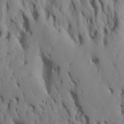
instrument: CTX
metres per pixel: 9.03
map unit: Htu
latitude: -7.4454
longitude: 144.8975
